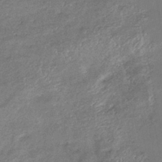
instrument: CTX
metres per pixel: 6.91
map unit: eHb
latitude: -38.9920
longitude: 76.4818
